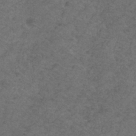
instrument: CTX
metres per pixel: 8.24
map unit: HNhu
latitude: -28.4818
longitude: 75.1432
